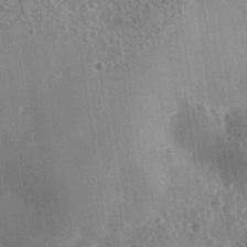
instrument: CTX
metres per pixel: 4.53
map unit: Nhe
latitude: -34.8408
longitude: -130.5924
